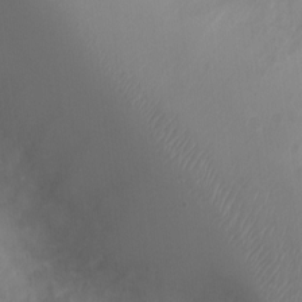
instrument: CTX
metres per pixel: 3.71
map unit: Ht
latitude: -1.0298
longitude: -16.2523
